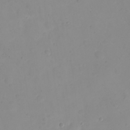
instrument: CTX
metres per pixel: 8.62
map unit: eHh
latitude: 21.4616
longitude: -64.0633
